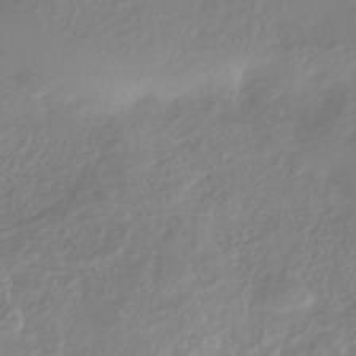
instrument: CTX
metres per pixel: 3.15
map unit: HNhu
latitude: -44.2173
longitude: 96.4440
